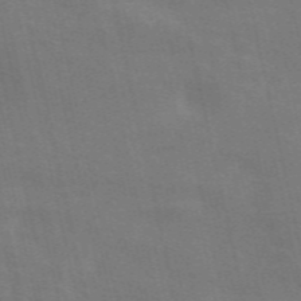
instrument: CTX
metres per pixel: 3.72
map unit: ANa
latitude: 50.1388
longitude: -79.7450
